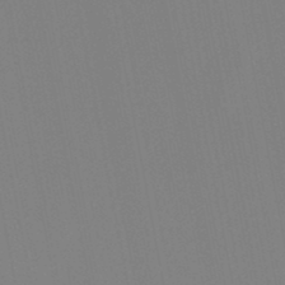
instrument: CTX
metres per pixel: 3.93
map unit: lHb
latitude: -48.5952
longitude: 69.9367
